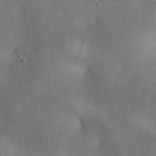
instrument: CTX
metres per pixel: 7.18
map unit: lAa
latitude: 3.9150
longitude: -117.3104
